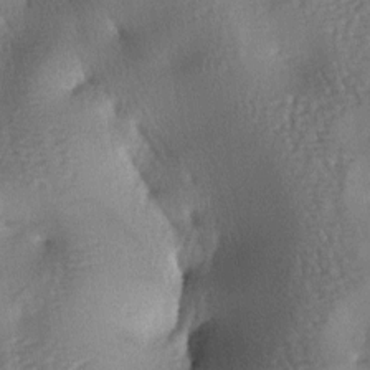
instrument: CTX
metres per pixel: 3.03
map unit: lAa
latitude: -7.0864
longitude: -125.8205
